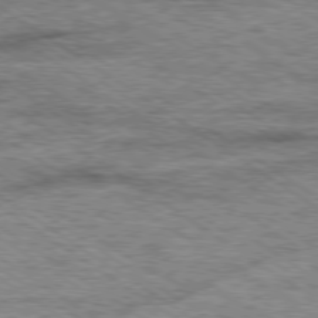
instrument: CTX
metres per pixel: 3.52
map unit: Ap
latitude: -79.8800
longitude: -79.0081
